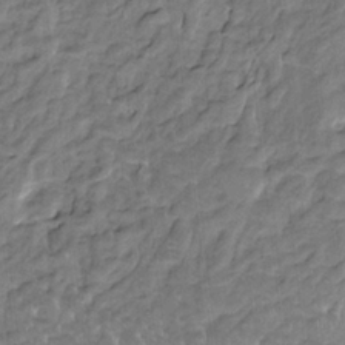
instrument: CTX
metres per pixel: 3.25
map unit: HNhu
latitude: 3.2915
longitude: 8.6140
